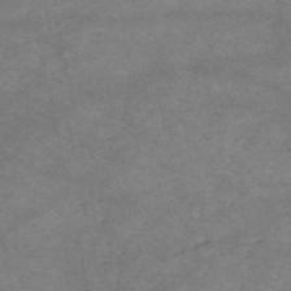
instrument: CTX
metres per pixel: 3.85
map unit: HNb
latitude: -54.1228
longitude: -41.6315
